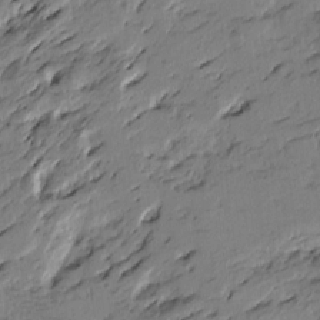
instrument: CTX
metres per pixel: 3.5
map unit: Htu
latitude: -4.4440
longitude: -177.1970
